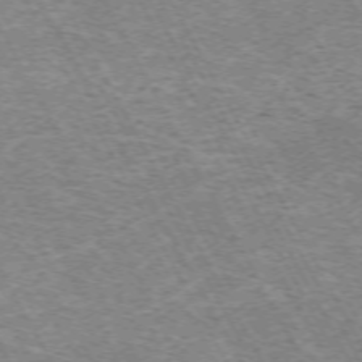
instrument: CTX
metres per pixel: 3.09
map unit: Hpe
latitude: -71.6155
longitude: 12.4062
